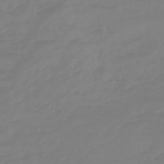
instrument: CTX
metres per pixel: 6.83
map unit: eHb
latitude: -45.8233
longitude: 84.7274
